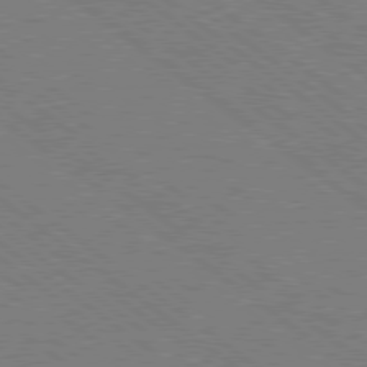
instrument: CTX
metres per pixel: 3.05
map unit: Ap
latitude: -80.6708
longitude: -75.8583
